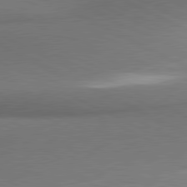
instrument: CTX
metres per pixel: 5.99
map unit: lApd
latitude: 80.9514
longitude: 162.1228
